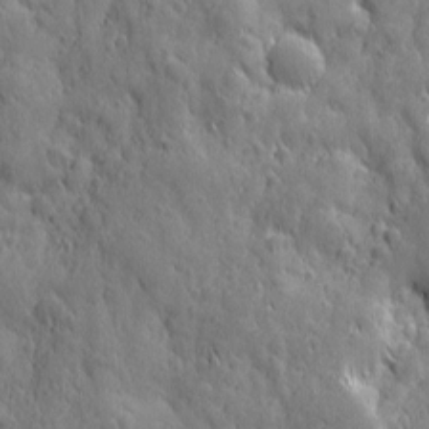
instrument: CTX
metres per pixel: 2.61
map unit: Ave
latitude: 12.5735
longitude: -104.9136
